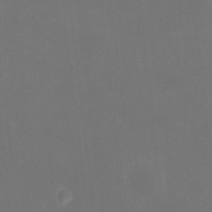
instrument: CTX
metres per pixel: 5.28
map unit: HNhu
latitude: 7.9906
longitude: 9.7478
